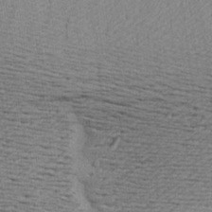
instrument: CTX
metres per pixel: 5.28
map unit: Aa
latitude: 22.4979
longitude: -144.6679
